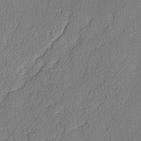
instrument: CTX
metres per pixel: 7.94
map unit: lAvf
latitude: -3.4454
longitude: -107.9339
